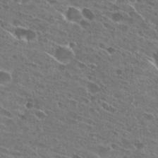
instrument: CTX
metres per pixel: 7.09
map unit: Hto
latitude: 27.6127
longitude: -44.6868
